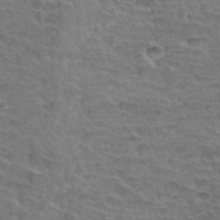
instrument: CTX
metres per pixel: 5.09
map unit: Hto
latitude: 34.8569
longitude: -45.1403
